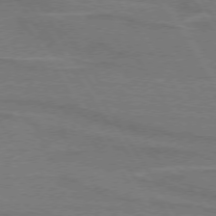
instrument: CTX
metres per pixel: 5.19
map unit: lApd
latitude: 74.1011
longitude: -66.0822
